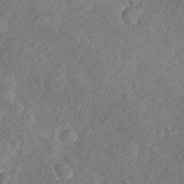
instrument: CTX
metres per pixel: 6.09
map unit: Nhu
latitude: -30.5951
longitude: -60.1389
